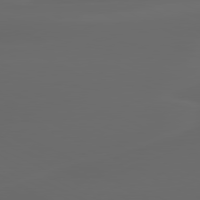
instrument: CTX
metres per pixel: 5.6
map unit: lApd
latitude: 80.4034
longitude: -116.4979
